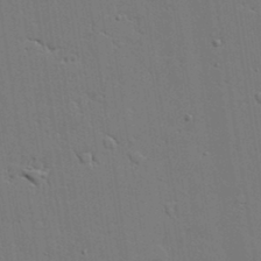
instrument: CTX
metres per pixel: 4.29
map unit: lAvf
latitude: 23.9528
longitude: -110.3656
